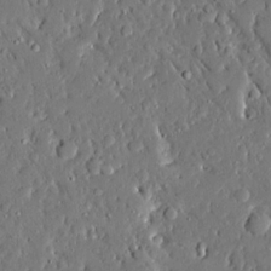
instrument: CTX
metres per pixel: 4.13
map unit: Ave
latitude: 16.1200
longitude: -140.7624
